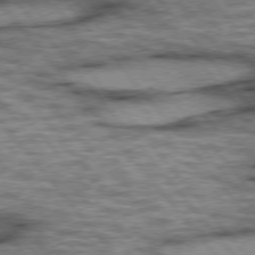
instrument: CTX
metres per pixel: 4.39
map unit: lApd
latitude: 75.6505
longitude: -49.3293
